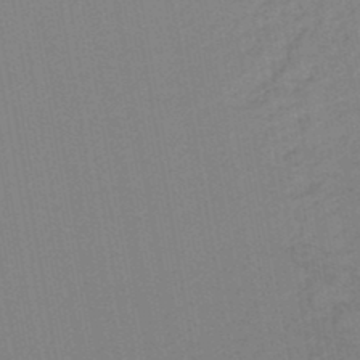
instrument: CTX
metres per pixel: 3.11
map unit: lHb
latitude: -46.5196
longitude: 72.9353
